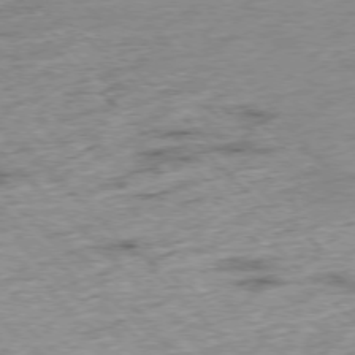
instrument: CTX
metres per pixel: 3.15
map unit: Hpe
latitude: -76.8219
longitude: -15.2726
